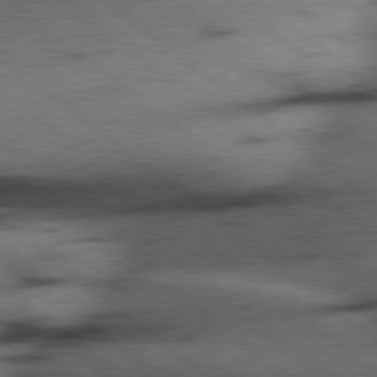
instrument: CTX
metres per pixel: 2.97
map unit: Hpe
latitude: 78.3468
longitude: -154.3089
